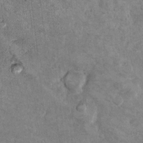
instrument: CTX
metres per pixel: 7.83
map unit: Hto
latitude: 10.2523
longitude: -36.2522
